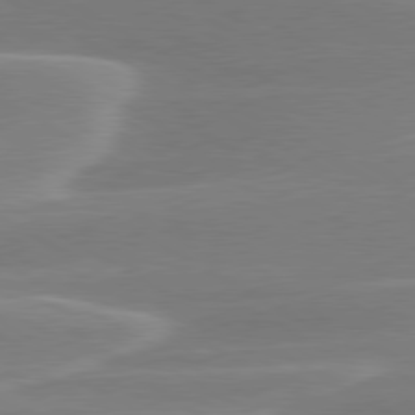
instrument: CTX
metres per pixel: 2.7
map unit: lApd
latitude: 79.5938
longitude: -114.4412
